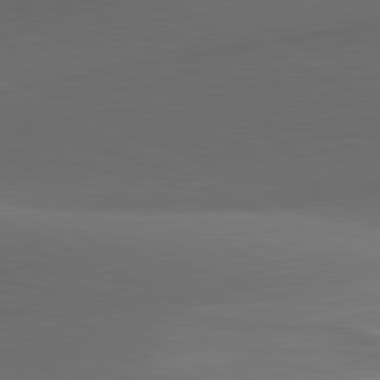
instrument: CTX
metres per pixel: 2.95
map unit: lApd
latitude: 81.1781
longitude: 134.0661
